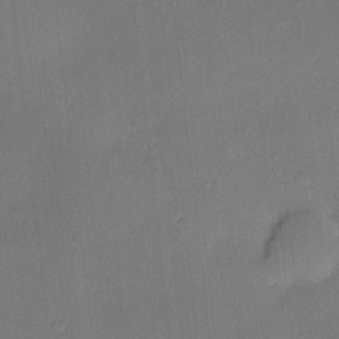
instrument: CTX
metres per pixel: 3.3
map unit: Hve
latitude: -10.0283
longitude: 175.5399
